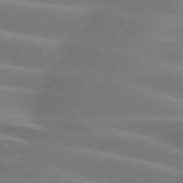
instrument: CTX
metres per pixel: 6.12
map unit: lApd
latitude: 74.2900
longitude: -61.2348
